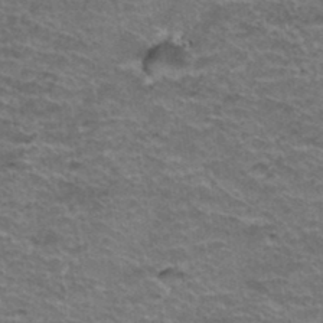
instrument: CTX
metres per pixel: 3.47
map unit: Hto
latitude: 37.7828
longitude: -43.7450
